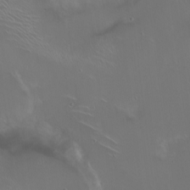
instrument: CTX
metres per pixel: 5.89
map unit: eHh
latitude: 1.0836
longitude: -54.3089
